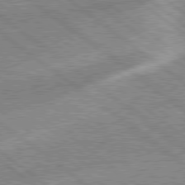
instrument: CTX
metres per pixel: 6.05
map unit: Hpe
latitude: 78.9703
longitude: -168.7624
